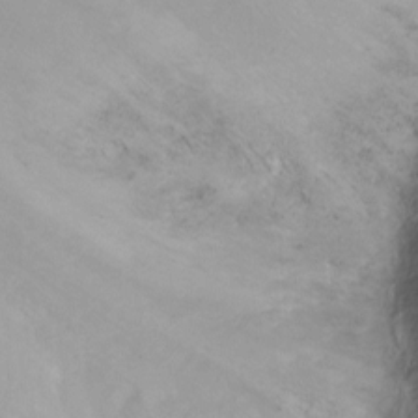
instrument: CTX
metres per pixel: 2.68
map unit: Hto
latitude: -12.9353
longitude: -39.5560
